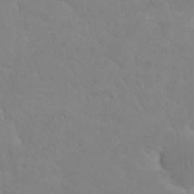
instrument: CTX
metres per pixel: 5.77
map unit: eHh
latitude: 25.4804
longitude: -64.5735
